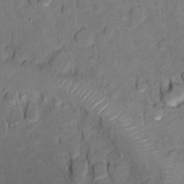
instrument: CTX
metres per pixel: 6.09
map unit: Ht
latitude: 10.8569
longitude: -33.5938
